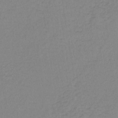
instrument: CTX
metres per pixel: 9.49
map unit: lHb
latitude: -41.2565
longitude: 64.3307
